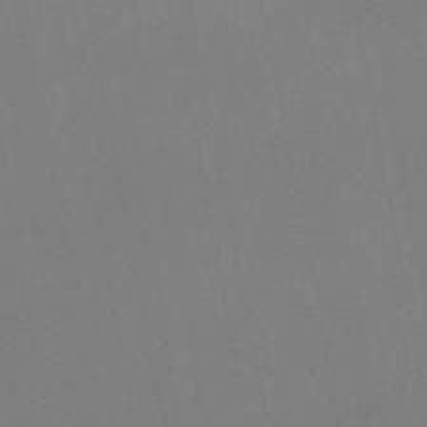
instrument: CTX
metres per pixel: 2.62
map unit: lHb
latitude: -50.3684
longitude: 81.5777
